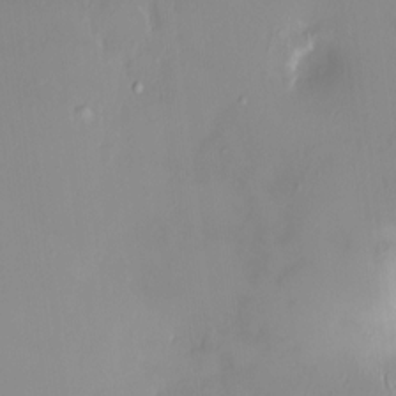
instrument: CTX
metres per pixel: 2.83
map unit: HNhu
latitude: 3.1781
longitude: 7.6722
